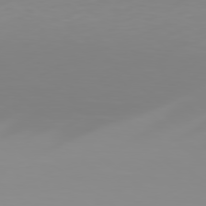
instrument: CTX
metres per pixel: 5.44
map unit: Hpe
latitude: 78.1956
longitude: -138.5357
